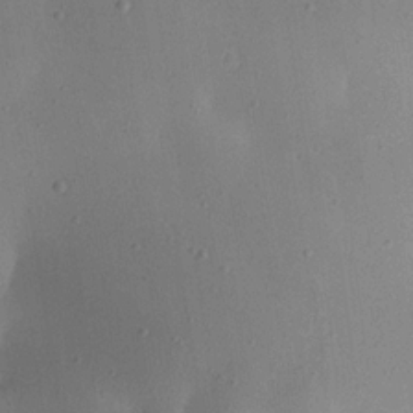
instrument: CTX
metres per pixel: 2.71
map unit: Aa
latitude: 18.7435
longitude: -144.4601
